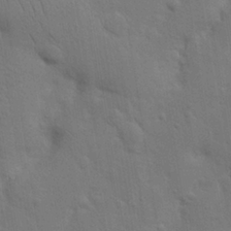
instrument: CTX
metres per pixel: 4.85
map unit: Nhu
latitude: 18.5168
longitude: -75.1970
